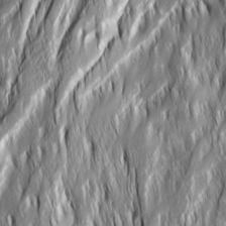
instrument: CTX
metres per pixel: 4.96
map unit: Ave
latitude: 15.0459
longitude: -135.1214
